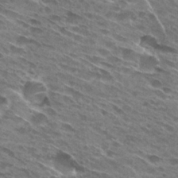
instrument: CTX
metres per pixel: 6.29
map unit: Hto
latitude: 27.7639
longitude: -43.3671
